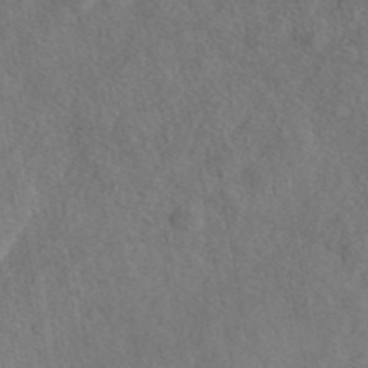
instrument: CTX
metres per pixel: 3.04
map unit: eAb
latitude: 43.6505
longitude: 108.5385
